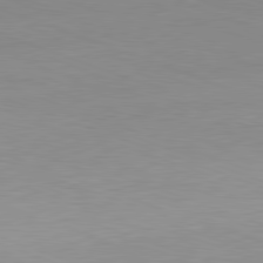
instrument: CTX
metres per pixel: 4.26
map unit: Hpe
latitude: -81.8989
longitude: 10.3495
